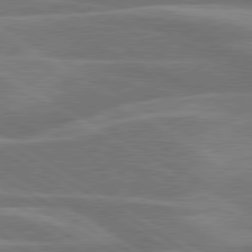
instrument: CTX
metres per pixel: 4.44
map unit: lApd
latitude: 79.7261
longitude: -123.4615
